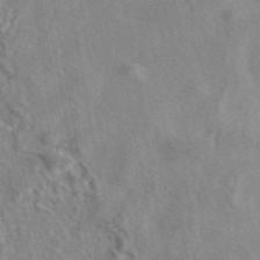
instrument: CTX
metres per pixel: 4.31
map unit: eAb
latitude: 42.1011
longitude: 109.6155
